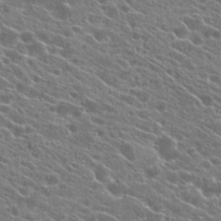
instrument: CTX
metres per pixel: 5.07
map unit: Hto
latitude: 23.6505
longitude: -41.1214
